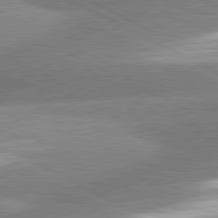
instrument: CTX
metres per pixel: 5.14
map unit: lApd
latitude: 81.1592
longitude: -163.9717
